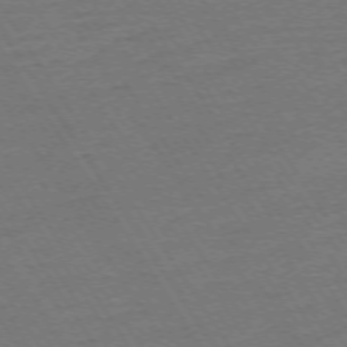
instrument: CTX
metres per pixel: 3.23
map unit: Ap
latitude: -73.9367
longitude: -84.6302
